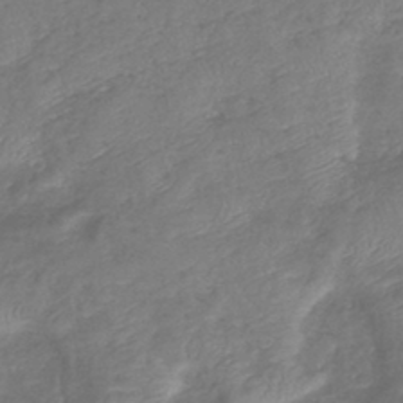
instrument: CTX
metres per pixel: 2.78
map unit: lHb
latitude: -41.4076
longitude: 79.1053
